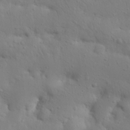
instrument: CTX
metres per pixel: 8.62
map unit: Nhu
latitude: 21.4805
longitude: -73.8773
